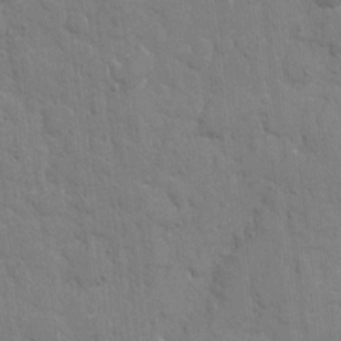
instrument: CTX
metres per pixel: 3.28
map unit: eHh
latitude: 8.2712
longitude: -67.6127
